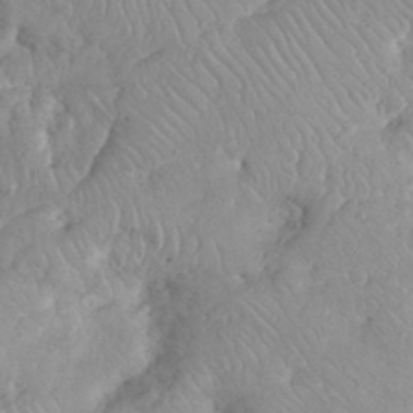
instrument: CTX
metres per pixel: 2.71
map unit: eHh
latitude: 35.2159
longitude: -63.1403
